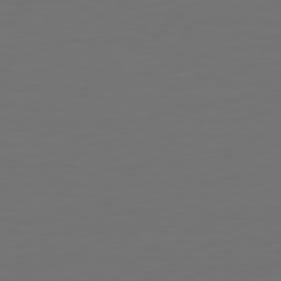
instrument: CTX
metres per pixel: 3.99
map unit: Hpe
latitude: -81.7478
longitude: 7.7099
